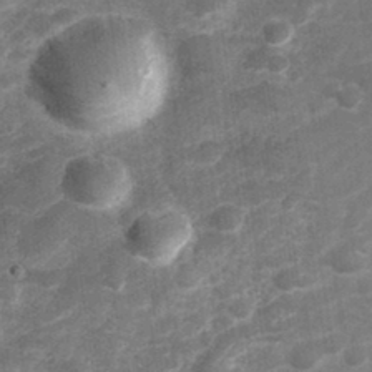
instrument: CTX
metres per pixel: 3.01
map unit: Hve
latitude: 32.6113
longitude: 151.5966
